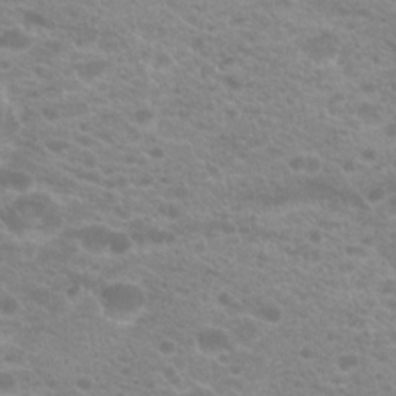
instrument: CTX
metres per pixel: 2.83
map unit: Hto
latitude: 20.7813
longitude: -37.1592
